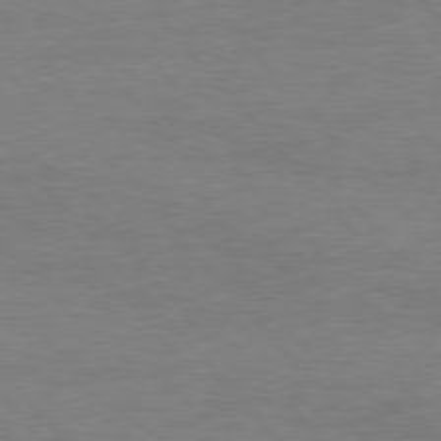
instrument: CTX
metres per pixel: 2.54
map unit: Hpe
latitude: 76.9702
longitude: -162.9514
